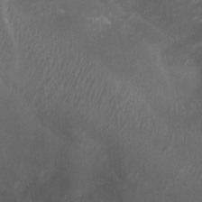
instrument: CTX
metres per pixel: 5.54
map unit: Ht
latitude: 2.2144
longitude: -19.6316
